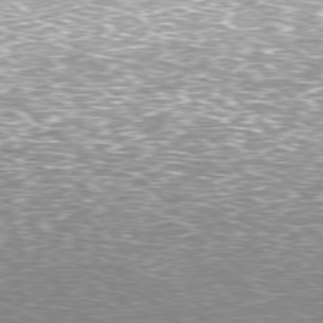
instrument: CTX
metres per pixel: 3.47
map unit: Hpe
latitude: -78.1416
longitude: 15.6722
